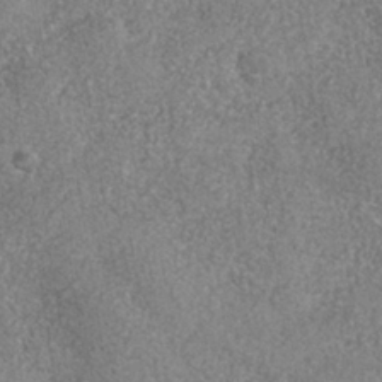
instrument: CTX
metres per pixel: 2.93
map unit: Nhe
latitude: -36.1039
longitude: -130.2145
